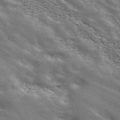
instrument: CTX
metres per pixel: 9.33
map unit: ANa
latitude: 42.7057
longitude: 46.9730
